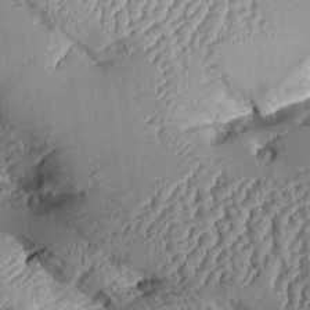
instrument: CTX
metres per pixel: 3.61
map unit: Aa
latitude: 9.6505
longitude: -128.4223
